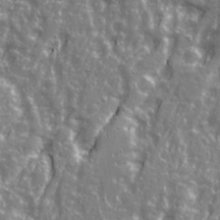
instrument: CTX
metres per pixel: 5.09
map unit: Ave
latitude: 22.3845
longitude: -133.1592
